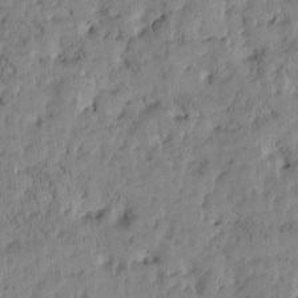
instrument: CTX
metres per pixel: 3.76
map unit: Htu
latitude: -3.5021
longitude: 175.6343
